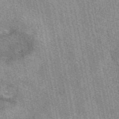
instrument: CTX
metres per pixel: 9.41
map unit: eAb
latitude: 49.8394
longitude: 115.0108
